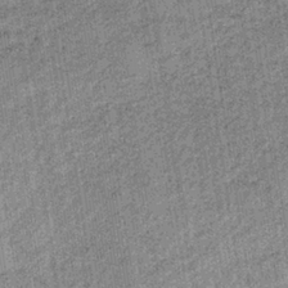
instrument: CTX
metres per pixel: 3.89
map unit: lHb
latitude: -36.7652
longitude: 64.0472
